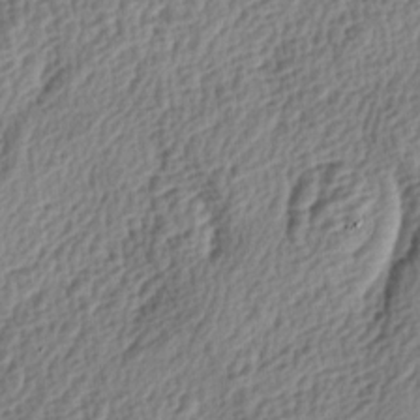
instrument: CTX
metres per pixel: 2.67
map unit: lAa
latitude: -4.1605
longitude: -122.5924
